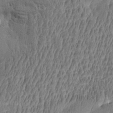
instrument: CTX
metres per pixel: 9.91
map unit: Htu
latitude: -5.7855
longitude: 175.9178
